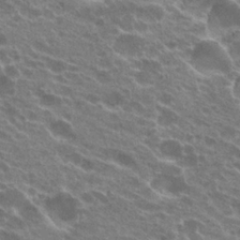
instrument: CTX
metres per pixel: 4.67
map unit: Hto
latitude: 23.5938
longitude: -38.1578
